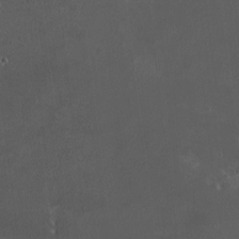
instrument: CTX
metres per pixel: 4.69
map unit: HNhu
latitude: 6.6490
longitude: 6.4818
